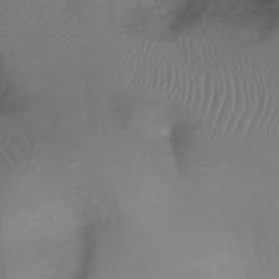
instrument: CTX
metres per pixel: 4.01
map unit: Ht
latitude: -6.9352
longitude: -27.3293
